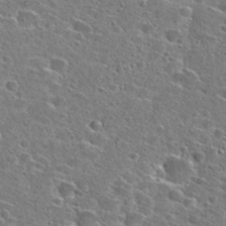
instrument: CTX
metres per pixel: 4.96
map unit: Hto
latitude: 26.7435
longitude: -47.0648
